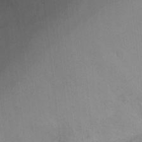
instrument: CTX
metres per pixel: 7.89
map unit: Ht
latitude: -6.3873
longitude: -37.4805
